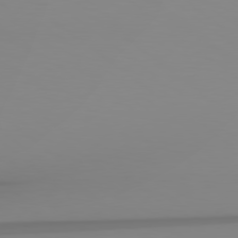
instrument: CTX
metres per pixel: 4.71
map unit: Hpe
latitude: 78.5357
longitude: -136.3090
